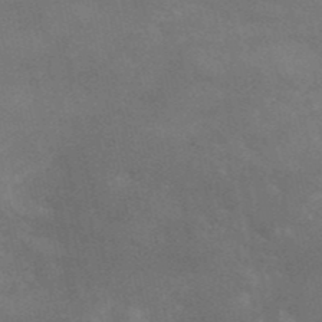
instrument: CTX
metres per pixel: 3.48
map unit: HNb
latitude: -52.7652
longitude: -41.9528
